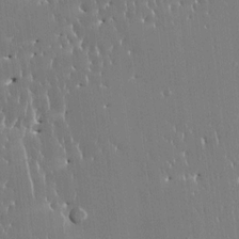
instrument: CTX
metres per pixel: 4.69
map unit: HNhu
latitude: 4.1767
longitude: 7.8422
